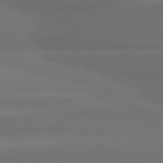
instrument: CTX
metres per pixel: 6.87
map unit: lApd
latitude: 80.4601
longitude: -138.6301
